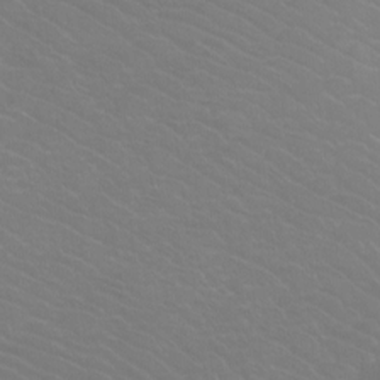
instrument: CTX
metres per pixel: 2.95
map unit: Htu
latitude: -12.4440
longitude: -71.3859
